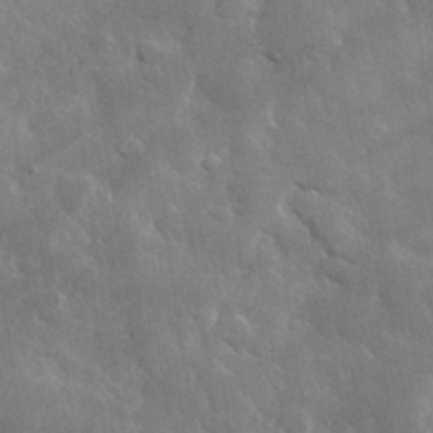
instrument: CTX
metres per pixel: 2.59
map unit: lHvf
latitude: 33.5938
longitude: -86.4979
